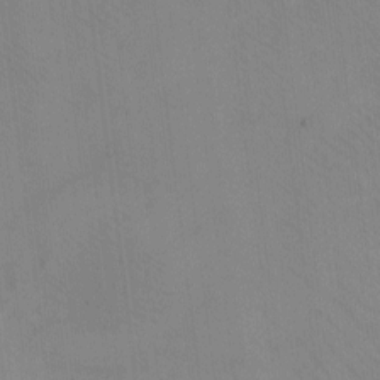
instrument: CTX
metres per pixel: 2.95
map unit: eHh
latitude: -8.7085
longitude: -67.8016
